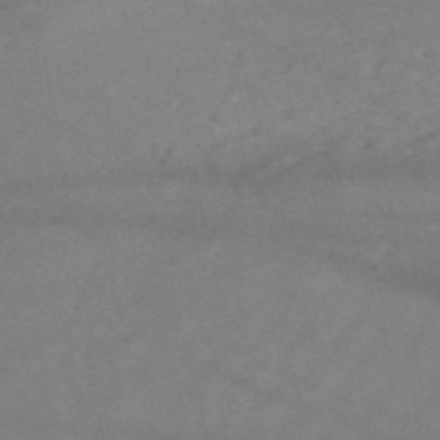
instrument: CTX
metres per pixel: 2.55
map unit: HNb
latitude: -54.9164
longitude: -44.4412
